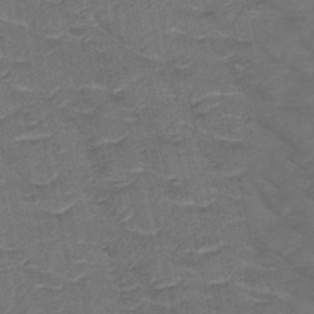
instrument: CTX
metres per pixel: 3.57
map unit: HNb
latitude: -50.4629
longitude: -47.3293
